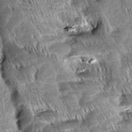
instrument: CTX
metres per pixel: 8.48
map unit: Aa
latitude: 8.1956
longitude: -132.7057
